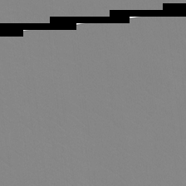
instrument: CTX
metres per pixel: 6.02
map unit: Ht
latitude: -8.8597
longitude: -34.7813
